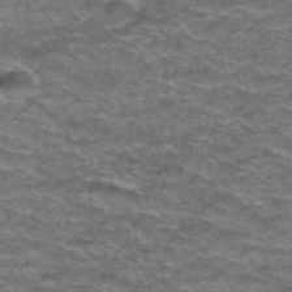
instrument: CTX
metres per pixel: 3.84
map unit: Hto
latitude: 38.3467
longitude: -42.9325
